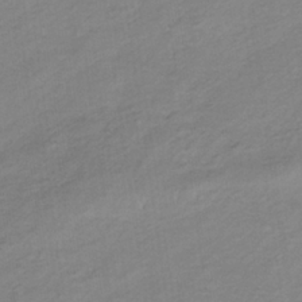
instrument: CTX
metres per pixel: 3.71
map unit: lHb
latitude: -34.5952
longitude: 68.8597
